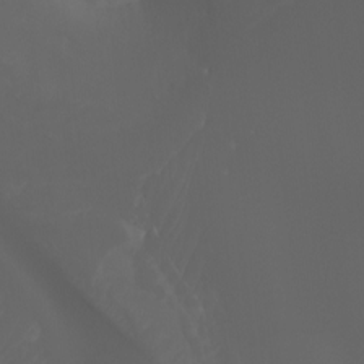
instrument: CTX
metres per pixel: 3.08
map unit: Htu
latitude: -4.8219
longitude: -75.7639
